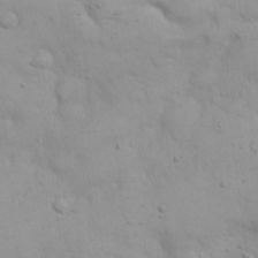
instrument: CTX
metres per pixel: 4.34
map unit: eHh
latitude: 20.4601
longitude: -61.7071
